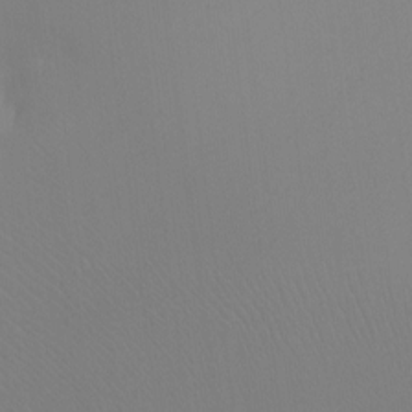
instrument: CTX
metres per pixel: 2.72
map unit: Ht
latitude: -9.2187
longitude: -37.4616
